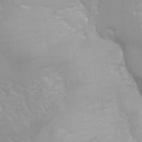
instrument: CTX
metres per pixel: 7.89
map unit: Nhu
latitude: 25.0647
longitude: -54.1200
